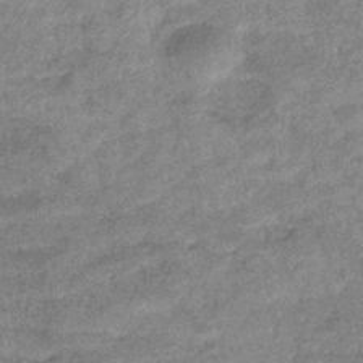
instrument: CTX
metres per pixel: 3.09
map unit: eHb
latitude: -38.5385
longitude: 79.9178
